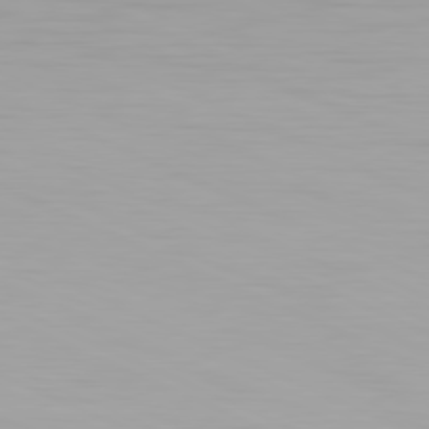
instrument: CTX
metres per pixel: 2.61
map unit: Hpe
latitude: -81.5588
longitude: 19.9367
